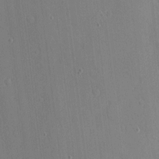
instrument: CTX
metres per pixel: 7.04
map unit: eHh
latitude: 4.0633
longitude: -72.8380
